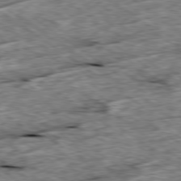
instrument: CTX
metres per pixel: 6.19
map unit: Ap
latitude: -79.6721
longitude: -86.2144
